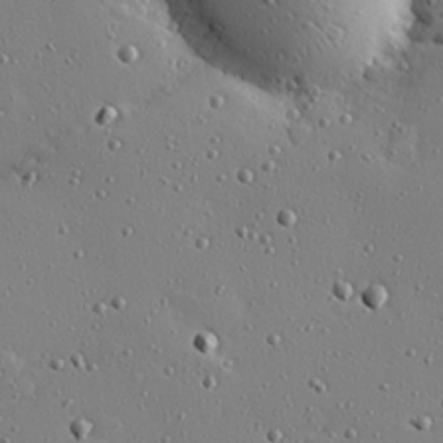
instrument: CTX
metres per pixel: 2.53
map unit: Hve
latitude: 26.3656
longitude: -92.6301
